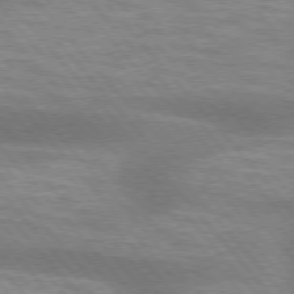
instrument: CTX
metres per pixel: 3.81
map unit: lApd
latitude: 75.6694
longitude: -58.8191
